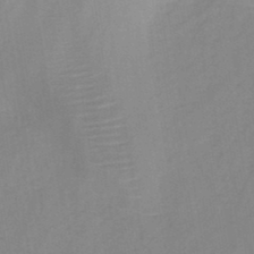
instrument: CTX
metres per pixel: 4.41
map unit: HNb
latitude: -45.0486
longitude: -39.3482
